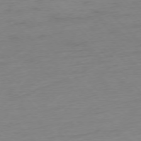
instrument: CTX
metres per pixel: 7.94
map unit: Hpe
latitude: -76.5952
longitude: -14.4223
